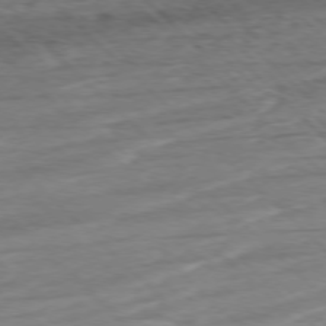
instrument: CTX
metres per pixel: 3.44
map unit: Ap
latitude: -77.7289
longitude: -64.8758
